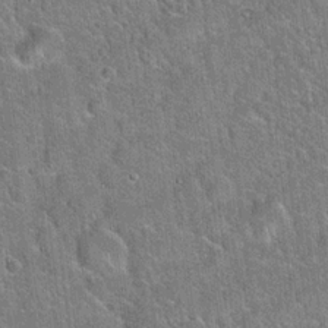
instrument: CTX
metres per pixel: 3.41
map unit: Hto
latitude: 20.2712
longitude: -50.8002
